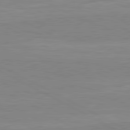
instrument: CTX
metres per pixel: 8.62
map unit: lApd
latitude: 80.9325
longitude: 171.1431
